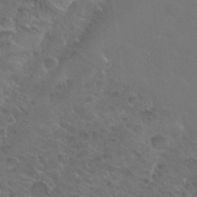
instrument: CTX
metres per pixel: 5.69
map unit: Nhu
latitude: 29.2537
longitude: -52.5168
